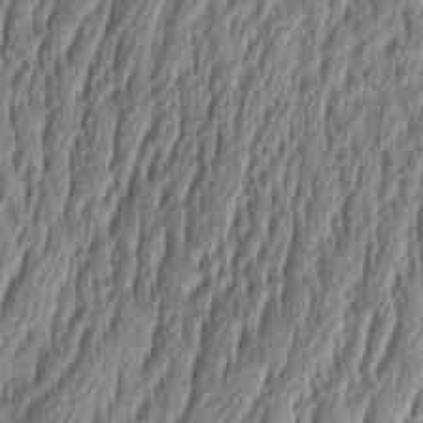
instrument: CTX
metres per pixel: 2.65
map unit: Aa
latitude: 8.5357
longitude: -129.7827
